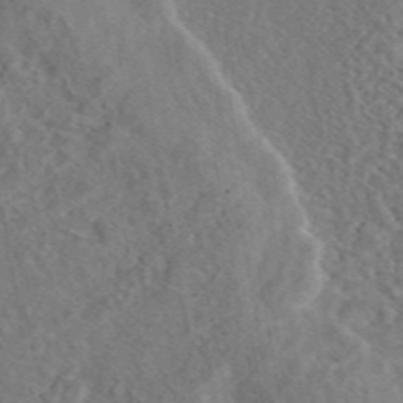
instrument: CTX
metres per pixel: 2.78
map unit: eAb
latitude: 45.0647
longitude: 110.5762
